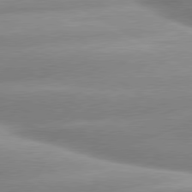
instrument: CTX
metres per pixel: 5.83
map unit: lApd
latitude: 80.2333
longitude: -157.4993
